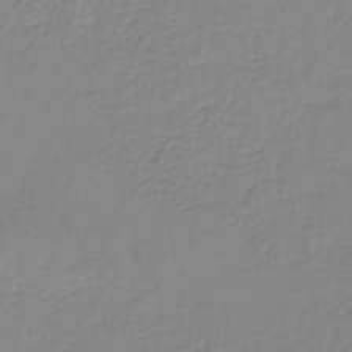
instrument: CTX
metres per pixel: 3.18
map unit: lHb
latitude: -40.1228
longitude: 60.9164
